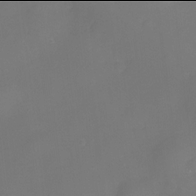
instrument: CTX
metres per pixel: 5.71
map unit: eHh
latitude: -22.0094
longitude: 15.4833
